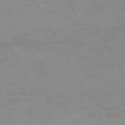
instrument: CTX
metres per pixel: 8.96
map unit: Hpe
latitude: -72.2172
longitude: 8.6896
